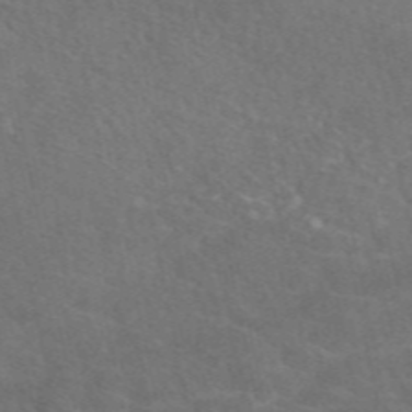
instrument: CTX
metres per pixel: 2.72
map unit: eAb
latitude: 49.1781
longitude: 118.1795
